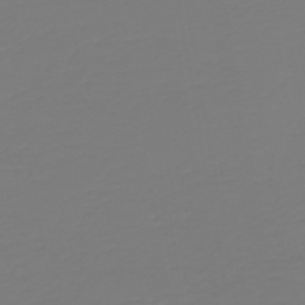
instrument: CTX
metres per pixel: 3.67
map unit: HNb
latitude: -46.6140
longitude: 54.8975
